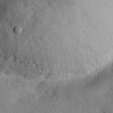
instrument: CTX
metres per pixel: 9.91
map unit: eHh
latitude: 29.5560
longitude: -82.2711
